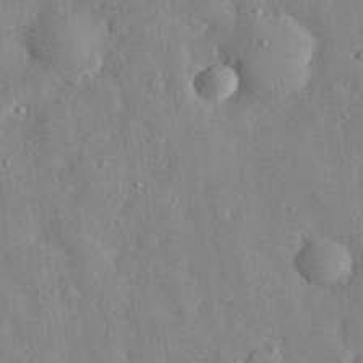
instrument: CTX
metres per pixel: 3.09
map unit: eHh
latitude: 29.2537
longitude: -77.1403
